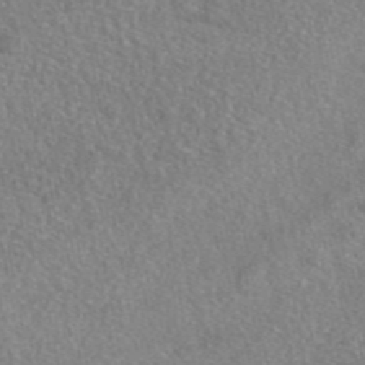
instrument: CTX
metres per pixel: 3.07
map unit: eAb
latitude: 46.9325
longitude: 101.9367
